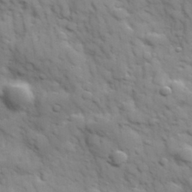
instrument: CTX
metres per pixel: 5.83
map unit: Hve
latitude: 32.0633
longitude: 150.5763
